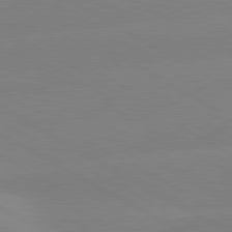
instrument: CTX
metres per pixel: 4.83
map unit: lApd
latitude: 80.5924
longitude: -152.7624
